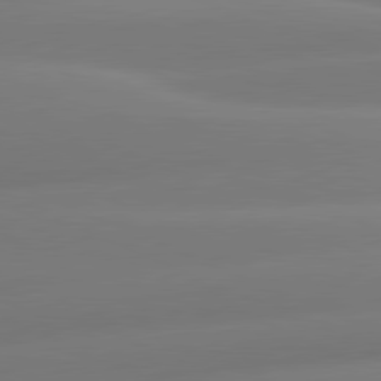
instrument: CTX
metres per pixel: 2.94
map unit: lApd
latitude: 81.1403
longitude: -161.5749
